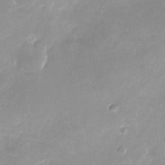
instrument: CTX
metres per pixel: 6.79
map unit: Nhu
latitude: -24.7463
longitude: -70.2333
